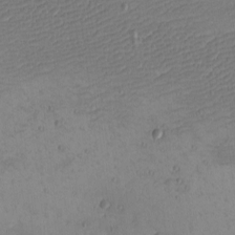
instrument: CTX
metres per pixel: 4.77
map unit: eHh
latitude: -5.1431
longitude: -81.8772
